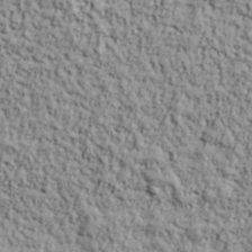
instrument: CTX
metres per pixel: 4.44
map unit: lHvf
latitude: 38.8947
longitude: -90.5546
